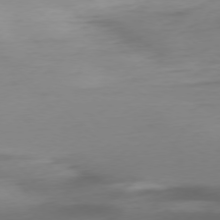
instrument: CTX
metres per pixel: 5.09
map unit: Ap
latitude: -77.4643
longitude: -77.7071
